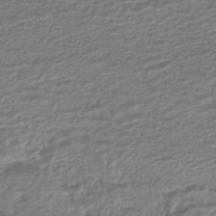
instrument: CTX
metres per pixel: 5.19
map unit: HNhu
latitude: -45.7478
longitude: 101.5777
